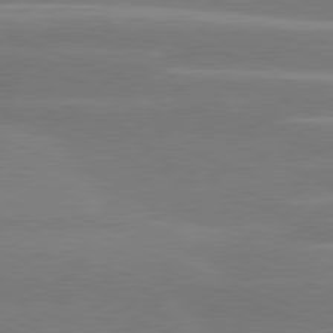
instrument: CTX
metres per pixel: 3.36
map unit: lApd
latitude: 80.9892
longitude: -131.6883
